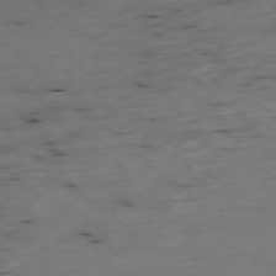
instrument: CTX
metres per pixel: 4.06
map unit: Ap
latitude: -77.6722
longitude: -91.6316
